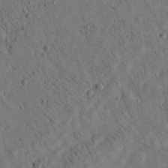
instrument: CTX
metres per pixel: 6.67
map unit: Aa
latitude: 22.1200
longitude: -140.3278
